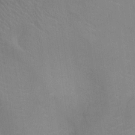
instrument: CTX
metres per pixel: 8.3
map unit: Ht
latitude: -4.4062
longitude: -17.3293
